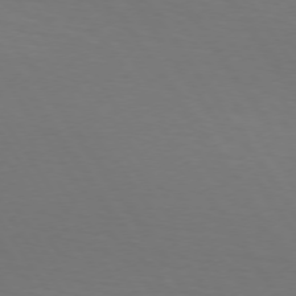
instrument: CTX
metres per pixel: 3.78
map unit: lApd
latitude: 73.6694
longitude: -75.7072
